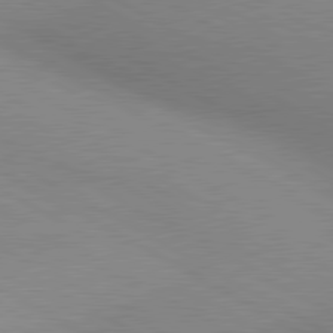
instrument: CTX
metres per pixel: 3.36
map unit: lApd
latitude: 80.4223
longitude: 125.1998
